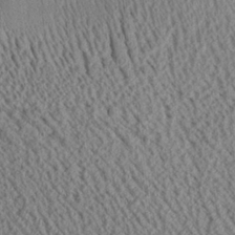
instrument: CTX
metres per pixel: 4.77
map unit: Aa
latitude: 25.7827
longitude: -134.6112
